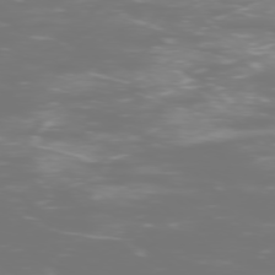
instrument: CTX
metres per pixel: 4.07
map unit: Ap
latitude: -77.8611
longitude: -61.7827
